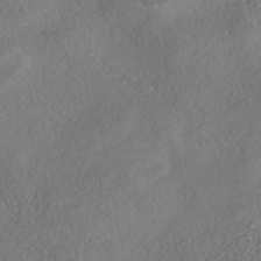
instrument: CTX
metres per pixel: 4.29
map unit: HNhu
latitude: -42.1416
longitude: 104.2928
